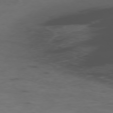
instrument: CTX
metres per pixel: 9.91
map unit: Ap
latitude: -76.2550
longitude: -66.7435
